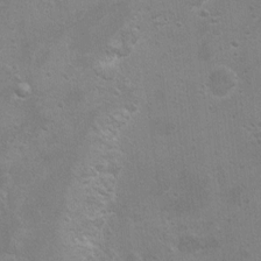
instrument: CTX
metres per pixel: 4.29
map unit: Ht
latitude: 4.0822
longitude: -27.8206
